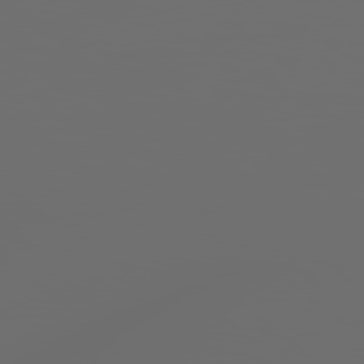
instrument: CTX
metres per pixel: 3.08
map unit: Hpe
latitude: 78.2145
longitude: 177.0109
